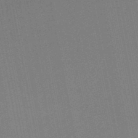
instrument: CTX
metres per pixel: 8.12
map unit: lHb
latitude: -49.2754
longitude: 73.7100
